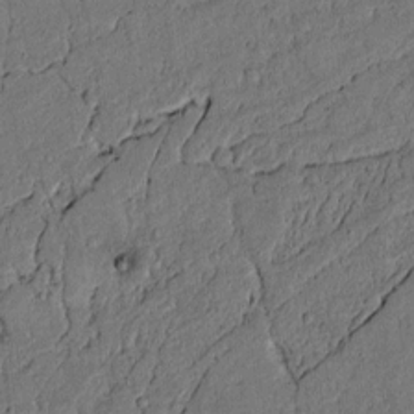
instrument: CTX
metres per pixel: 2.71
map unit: lAvf
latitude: 4.4979
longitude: 168.9919
